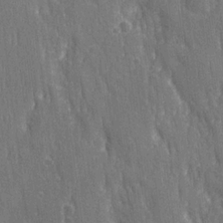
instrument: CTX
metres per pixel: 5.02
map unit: Ave
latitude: 22.6868
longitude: -134.2333
